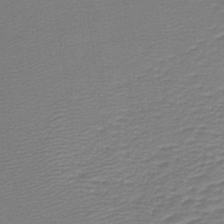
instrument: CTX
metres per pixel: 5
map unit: lHb
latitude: -37.9745
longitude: 56.7274
